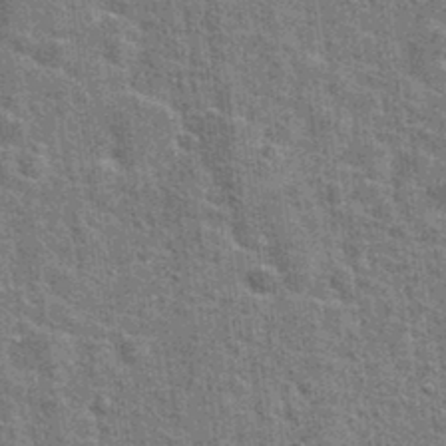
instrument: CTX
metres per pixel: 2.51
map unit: Hto
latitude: 24.1388
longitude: -47.6316
